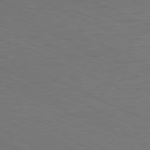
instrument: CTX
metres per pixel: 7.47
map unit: Hpe
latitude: -81.3699
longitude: 15.5966
